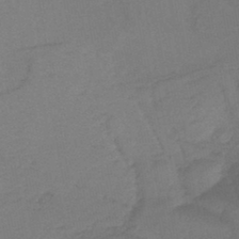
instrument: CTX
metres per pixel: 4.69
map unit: lHb
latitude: -43.7666
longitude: 73.7477
